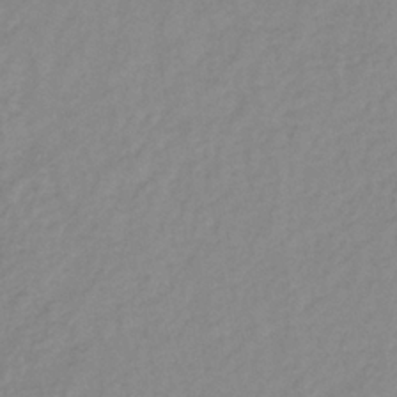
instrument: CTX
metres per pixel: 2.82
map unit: lHb
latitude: -36.8786
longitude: 70.3684
